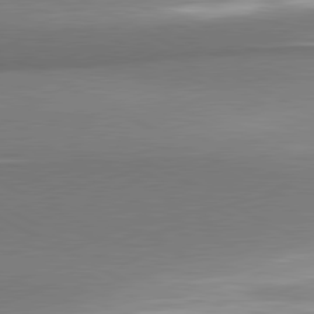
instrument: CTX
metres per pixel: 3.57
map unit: lApd
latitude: 80.6679
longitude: 167.7289
